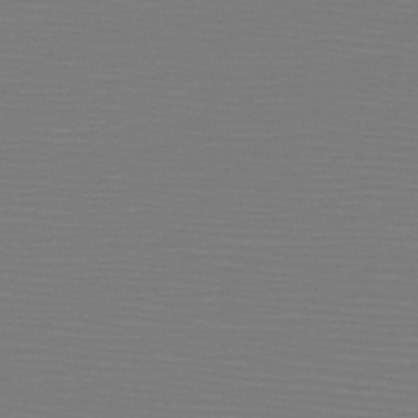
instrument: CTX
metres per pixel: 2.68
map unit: HNb
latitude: -49.3888
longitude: -42.9136
